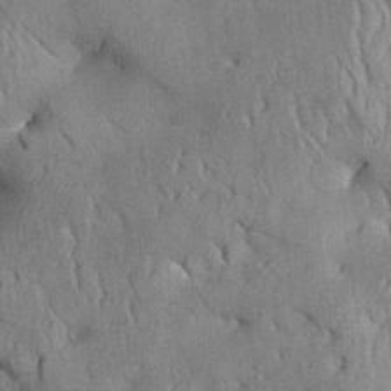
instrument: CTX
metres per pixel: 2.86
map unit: Aa
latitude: 25.9906
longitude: -133.9150
